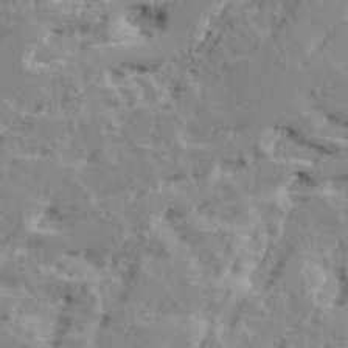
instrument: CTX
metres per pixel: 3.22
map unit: Ave
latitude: 15.8017
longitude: -137.8206
